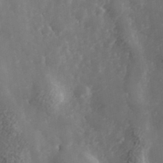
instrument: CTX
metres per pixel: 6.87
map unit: Hve
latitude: 33.3671
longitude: 149.7289
